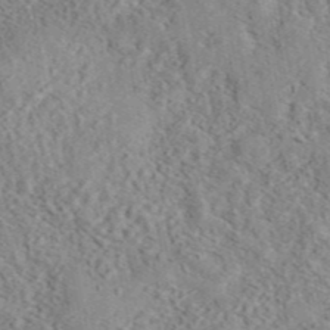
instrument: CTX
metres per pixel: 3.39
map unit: eAb
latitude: 44.3089
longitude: 116.7463
